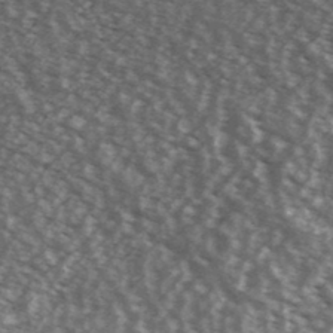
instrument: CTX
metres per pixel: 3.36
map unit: Ave
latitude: 39.4804
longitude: -108.5923
